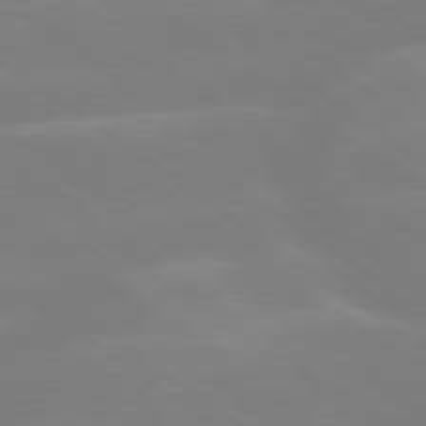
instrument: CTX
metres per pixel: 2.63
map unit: lApd
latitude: 79.2159
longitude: -149.0836
